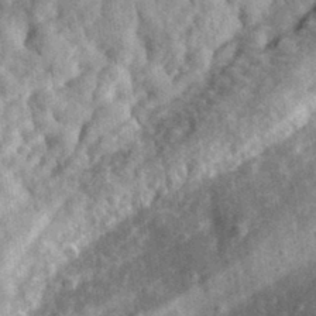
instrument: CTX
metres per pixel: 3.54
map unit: eHh
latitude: 34.4790
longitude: -79.0081
